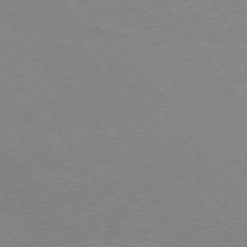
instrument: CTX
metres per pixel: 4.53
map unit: Ap
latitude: -74.8030
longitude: -74.9703
